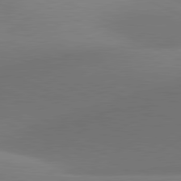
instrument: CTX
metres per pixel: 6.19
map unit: lApd
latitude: 81.2159
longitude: 133.6344
